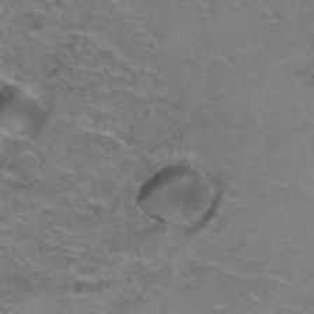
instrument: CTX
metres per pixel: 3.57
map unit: Hto
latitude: 37.4238
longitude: -41.7827
